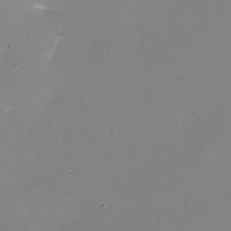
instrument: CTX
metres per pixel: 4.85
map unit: eHh
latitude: -5.7288
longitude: -78.1578
